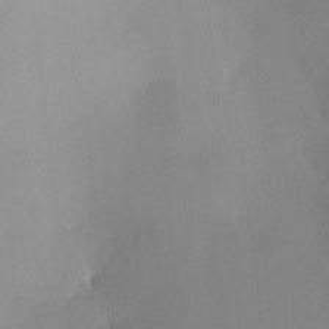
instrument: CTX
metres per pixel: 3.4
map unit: HNhu
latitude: 6.0633
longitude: 10.5574
